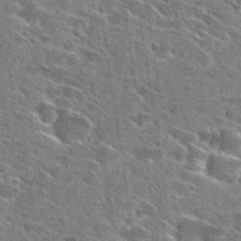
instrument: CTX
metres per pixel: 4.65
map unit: Hto
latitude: 28.6301
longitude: -45.4804
